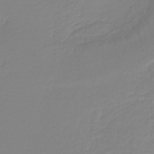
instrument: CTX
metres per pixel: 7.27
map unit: lHb
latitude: -42.2739
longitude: 60.3873
